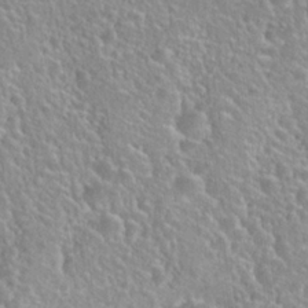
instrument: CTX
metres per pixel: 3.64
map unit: Nhu
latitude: 25.3292
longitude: -51.3670
